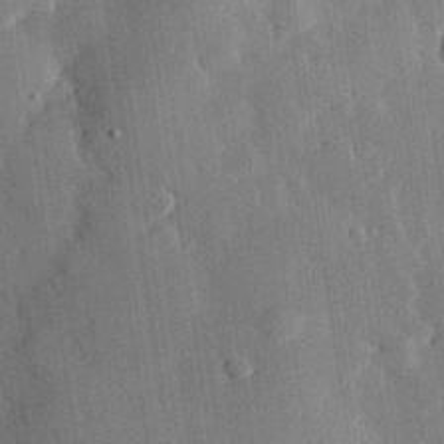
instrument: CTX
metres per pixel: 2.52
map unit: eHh
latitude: 28.8569
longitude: -80.5168
